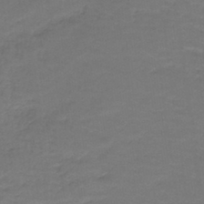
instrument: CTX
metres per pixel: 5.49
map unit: lHb
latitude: -42.8974
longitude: 58.1605
